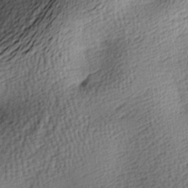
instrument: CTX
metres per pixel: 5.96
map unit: lAa
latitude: -8.6707
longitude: -125.4237
